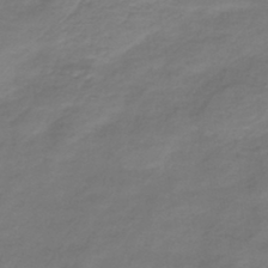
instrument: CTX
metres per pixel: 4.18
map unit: HNb
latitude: -43.1809
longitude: 52.3873
